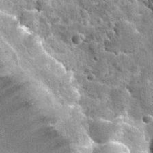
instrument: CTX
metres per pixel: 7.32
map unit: Nhu
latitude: 32.6490
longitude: -52.5545
